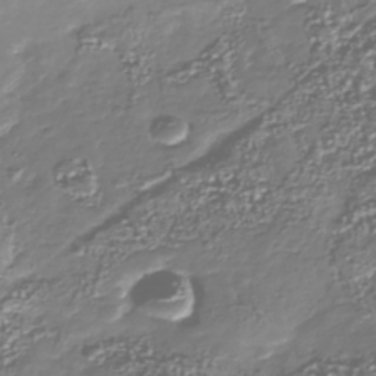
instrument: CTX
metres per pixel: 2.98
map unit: Nhu
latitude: -40.5574
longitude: -82.5356
